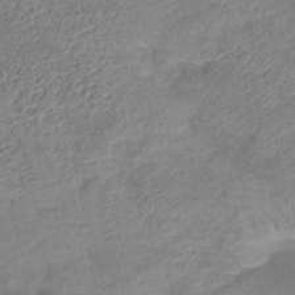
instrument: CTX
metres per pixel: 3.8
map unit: eHb
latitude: -41.6344
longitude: 83.2754
